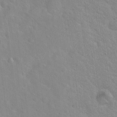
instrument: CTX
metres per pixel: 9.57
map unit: Hto
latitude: 20.1200
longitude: -54.4412
